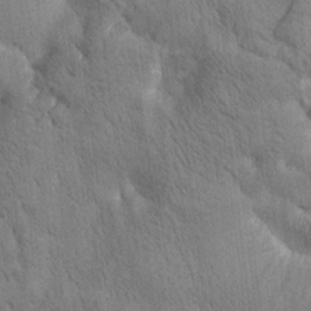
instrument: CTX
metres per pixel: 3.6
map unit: Htu
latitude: 0.7246
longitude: 174.2739
